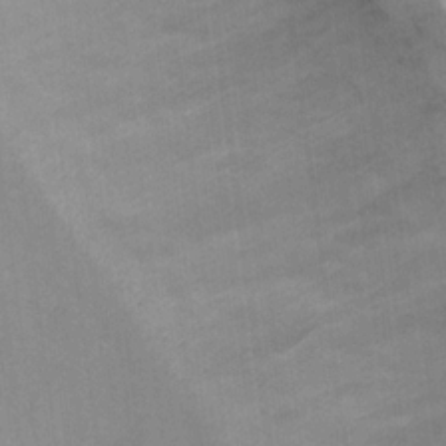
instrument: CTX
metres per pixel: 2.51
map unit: Hto
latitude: 15.3293
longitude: -40.2900
